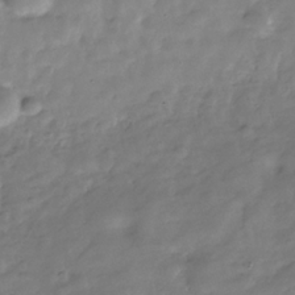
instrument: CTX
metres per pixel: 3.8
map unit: Hve
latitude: -30.8786
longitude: 91.5022
